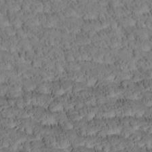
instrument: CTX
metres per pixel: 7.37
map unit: Htu
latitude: -4.2361
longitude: 172.9164
